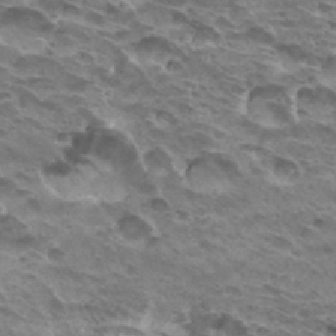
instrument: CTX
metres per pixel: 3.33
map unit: Hto
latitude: 32.4034
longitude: -40.4034
